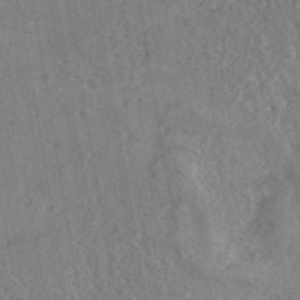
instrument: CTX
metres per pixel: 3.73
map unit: eAb
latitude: 42.3467
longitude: 109.5021
